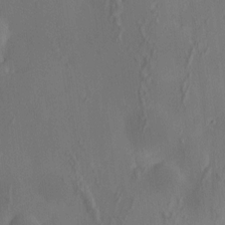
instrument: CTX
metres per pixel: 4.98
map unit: HNhu
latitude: 6.3845
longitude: 13.1998
